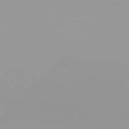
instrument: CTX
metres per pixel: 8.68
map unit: Hpe
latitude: 77.6316
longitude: -141.7260
